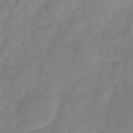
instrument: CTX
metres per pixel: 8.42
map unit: Nhu
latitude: -29.0675
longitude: -63.8017
